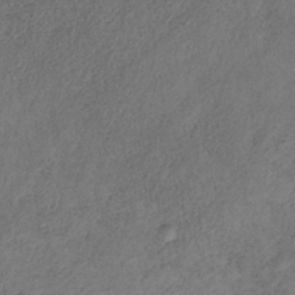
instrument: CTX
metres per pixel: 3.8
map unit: HNb
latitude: -32.0283
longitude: 58.2172
